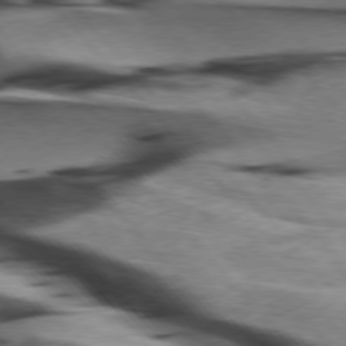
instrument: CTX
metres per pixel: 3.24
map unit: lApd
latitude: 76.3089
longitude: -64.5357
